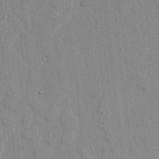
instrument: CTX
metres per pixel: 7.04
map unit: lAvf
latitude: 7.3860
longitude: 168.9163
